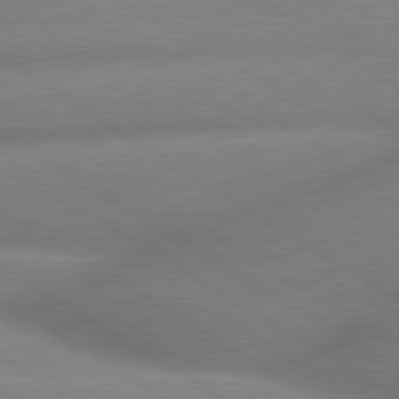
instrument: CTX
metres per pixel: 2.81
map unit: lApd
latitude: 80.0633
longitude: -162.4223
